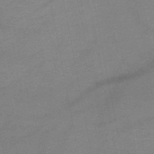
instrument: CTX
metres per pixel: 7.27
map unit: HNb
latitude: -50.4818
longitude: -42.7057
